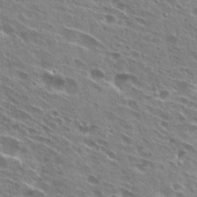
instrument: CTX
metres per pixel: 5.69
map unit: Hto
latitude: 28.8758
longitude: -44.6301
